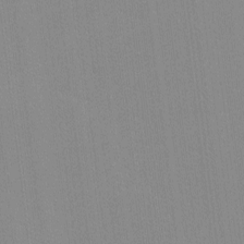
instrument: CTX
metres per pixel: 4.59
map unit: lHvf
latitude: -12.3495
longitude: -103.2159
